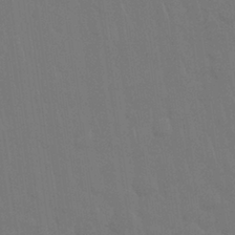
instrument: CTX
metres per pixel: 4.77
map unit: Nhu
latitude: 28.4979
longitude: -64.3656
